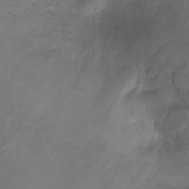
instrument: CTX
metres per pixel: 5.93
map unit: Ht
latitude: 1.7638
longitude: -34.6301
